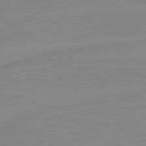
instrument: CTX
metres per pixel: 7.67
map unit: lApd
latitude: 80.1200
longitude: 169.2376
